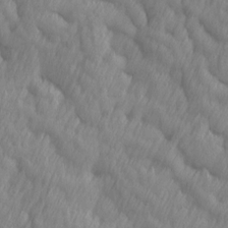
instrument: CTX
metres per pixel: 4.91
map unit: Ave
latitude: 13.0837
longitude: -105.9717
